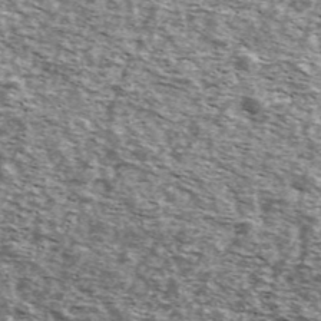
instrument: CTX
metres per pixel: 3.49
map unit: Ave
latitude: 41.7261
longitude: -106.1956
